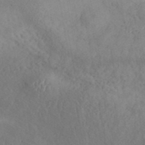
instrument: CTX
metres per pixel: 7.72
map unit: ANa
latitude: 42.3656
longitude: 53.1242
